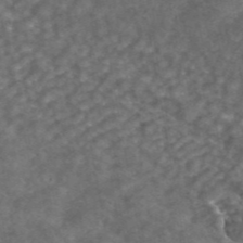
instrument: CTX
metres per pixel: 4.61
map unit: ANa
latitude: 43.7450
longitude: 25.2943
